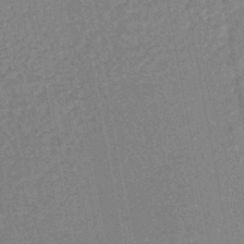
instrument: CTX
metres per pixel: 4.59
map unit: HNhu
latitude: -47.0864
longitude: 98.8030
